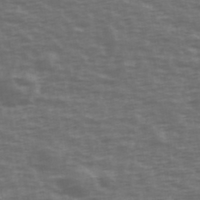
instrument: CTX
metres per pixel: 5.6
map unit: Ave
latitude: 39.8772
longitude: -113.5560
